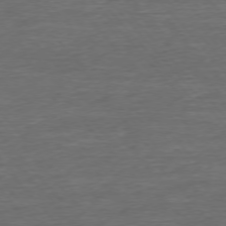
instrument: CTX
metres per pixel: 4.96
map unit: Ap
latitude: -75.8801
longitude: -92.9324
